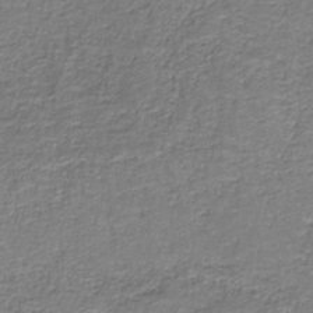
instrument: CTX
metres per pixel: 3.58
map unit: eAb
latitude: -36.4440
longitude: 52.4062
